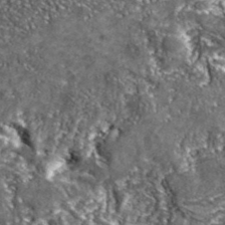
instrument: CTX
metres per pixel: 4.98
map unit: eHh
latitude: 42.6113
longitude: -90.5924
